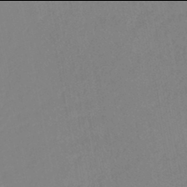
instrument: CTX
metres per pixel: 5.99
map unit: HNhu
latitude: -46.0094
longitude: 107.2376
